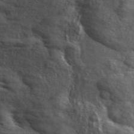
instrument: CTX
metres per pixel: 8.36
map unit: ANa
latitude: 49.5182
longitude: -74.4412
